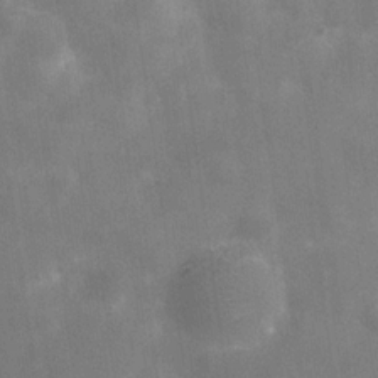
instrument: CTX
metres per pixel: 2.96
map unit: Hve
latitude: -31.4265
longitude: 93.5777
